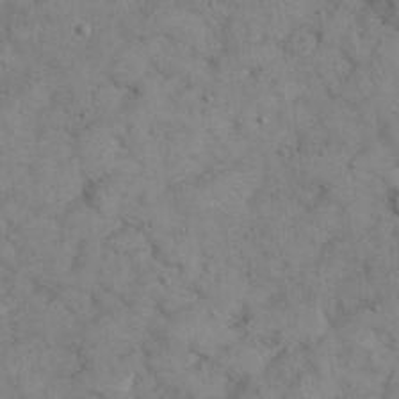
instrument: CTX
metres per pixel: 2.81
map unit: eHh
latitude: 38.1767
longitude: -67.3292
